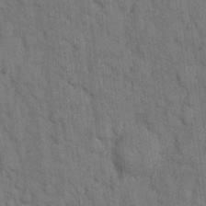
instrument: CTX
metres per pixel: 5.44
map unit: eHh
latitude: 11.6883
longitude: -66.3467
